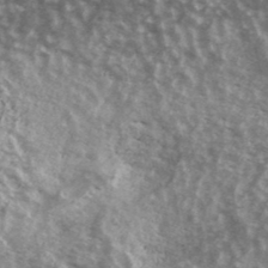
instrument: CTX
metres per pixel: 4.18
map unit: Ave
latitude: 39.4048
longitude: -108.7057
